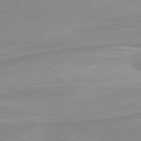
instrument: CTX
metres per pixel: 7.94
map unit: lApd
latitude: 80.2522
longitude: 171.6344
